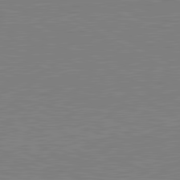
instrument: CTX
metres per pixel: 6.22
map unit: lApd
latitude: 81.1025
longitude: 151.7289
